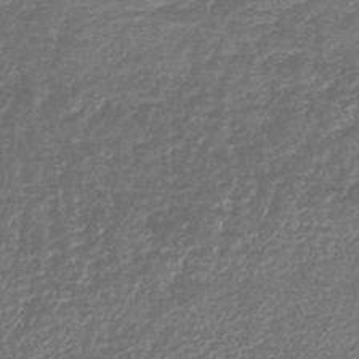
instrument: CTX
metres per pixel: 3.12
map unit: lHb
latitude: -42.4251
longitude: 72.6140
